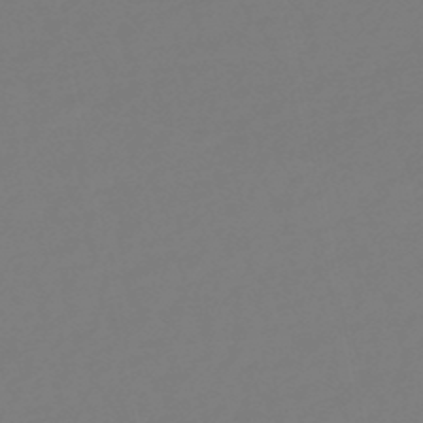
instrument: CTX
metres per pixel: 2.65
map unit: eHb
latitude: -49.0109
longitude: 85.8800
